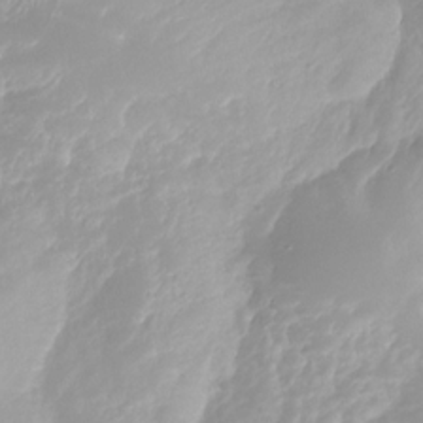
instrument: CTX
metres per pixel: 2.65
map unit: Nhu
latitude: -29.7856
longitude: -71.5749
